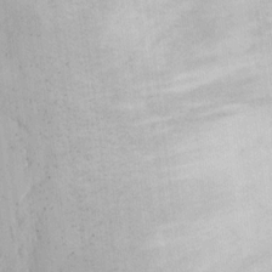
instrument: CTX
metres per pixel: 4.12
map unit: Nhu
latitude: 14.8947
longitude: -72.8758
